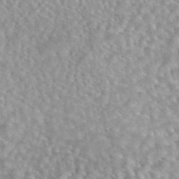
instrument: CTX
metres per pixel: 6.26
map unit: eAb
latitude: 44.3467
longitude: 108.8408
